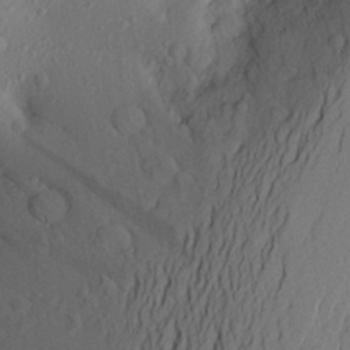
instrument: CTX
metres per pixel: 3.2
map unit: Aa
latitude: 26.1389
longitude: -147.1404
